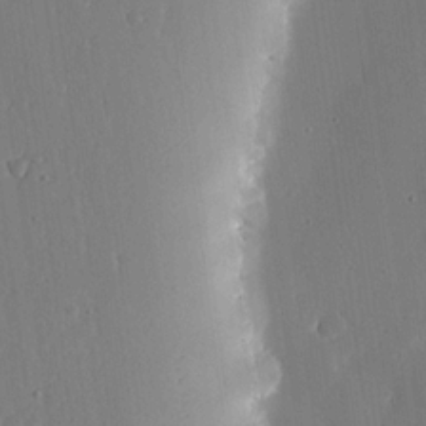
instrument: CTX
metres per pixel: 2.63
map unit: lHvf
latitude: 19.3481
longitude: -115.2159
